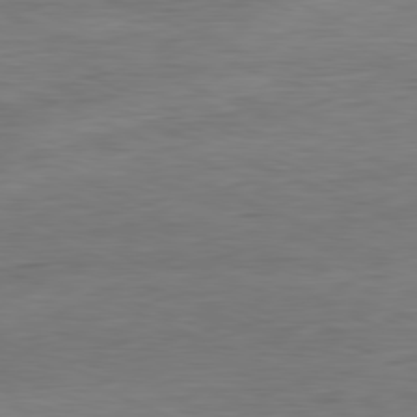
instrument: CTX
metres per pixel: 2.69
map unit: Ap
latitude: -81.2565
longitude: -80.3845
